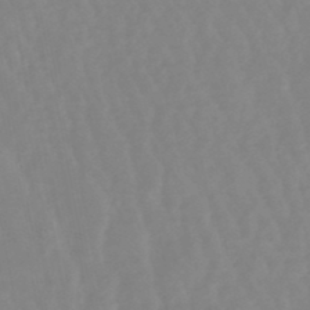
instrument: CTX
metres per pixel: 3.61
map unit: lHb
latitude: -48.5007
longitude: 78.3495
